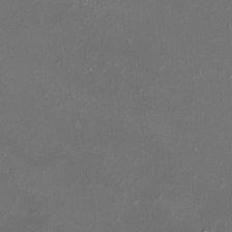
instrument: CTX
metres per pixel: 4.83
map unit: HNhu
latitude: 5.0458
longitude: 9.2565
